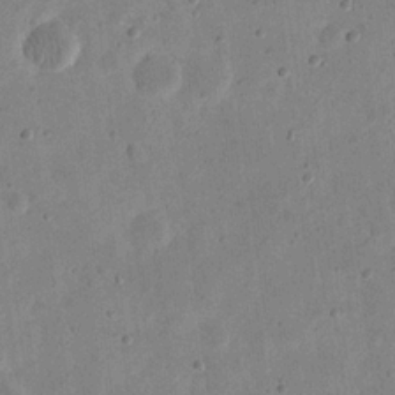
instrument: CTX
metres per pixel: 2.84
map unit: eHh
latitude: 21.3482
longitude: -69.1781
